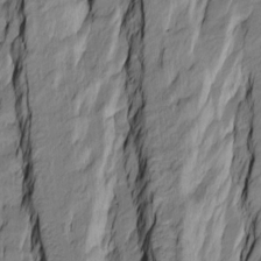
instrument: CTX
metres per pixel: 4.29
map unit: Htu
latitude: -10.1984
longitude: 176.4629
